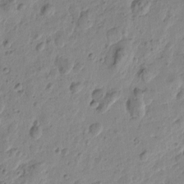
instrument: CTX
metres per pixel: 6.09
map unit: Htu
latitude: -0.6519
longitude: -177.7260
